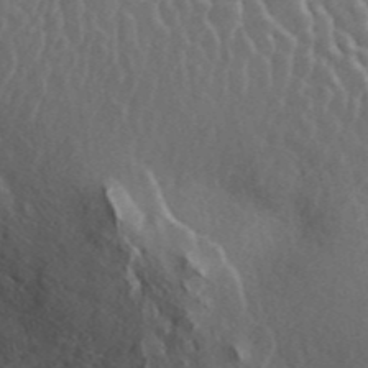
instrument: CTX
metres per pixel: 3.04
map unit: ANa
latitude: 45.5182
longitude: 23.5966
